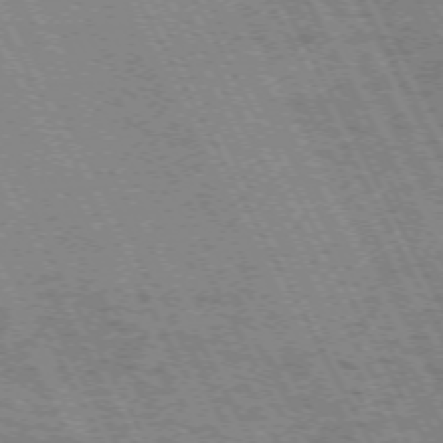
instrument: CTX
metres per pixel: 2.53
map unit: Hpe
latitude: -71.1620
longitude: 14.7275
